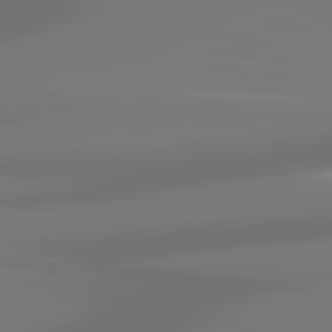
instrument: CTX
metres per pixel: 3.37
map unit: lApd
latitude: 83.1403
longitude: -131.7072
